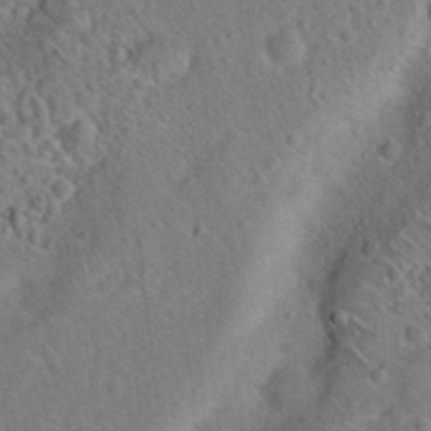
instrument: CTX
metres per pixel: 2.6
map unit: Hto
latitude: 20.2145
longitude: -50.0255
